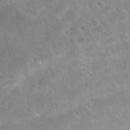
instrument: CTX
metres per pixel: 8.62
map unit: Nhu
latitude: 30.7247
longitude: -54.4979
